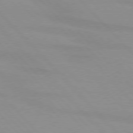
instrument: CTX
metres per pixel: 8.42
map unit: lApd
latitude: 76.4979
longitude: -84.8569
